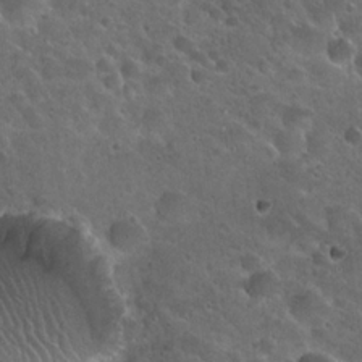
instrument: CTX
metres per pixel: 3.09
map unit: Hto
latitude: 22.2522
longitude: -53.3671
